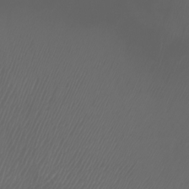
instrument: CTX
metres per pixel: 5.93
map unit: Htu
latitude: -7.1809
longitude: -73.7072
